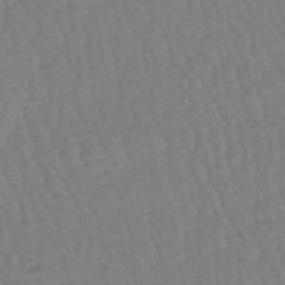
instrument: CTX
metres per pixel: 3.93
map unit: eHb
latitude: -45.6722
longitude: 80.5385
